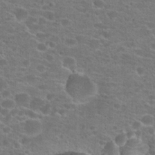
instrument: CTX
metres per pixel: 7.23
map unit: Hto
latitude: 22.4601
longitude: -43.6694
